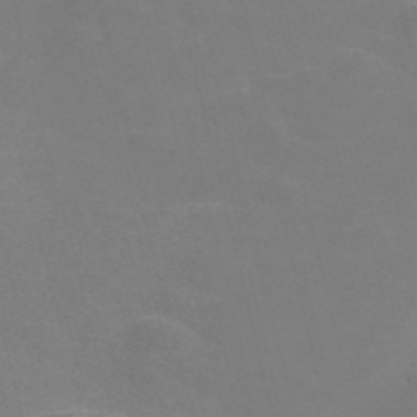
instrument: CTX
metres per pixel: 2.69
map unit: Nve
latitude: -56.9541
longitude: 52.0283
